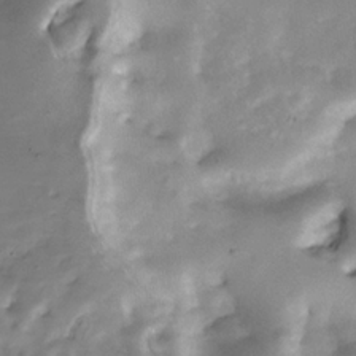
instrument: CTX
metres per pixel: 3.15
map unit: Nhe
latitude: -34.6896
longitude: -143.8583
